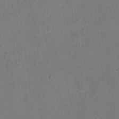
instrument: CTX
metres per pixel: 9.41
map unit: Ht
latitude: 2.3278
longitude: -29.1214
